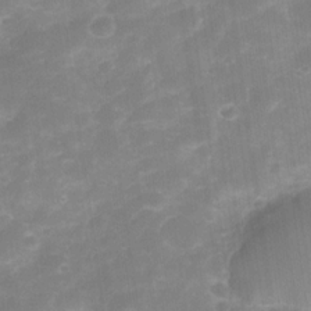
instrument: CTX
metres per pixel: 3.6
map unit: Nve
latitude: -27.3131
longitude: -148.8380
